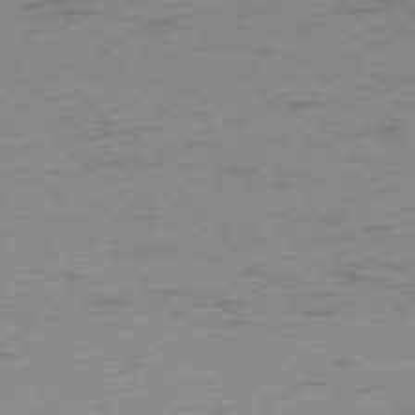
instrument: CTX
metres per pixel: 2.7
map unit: Ap
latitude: -76.6518
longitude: -65.2159
